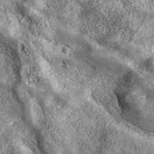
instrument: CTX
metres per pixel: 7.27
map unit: eHh
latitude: 42.8947
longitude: -89.3293
